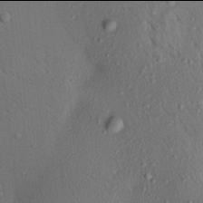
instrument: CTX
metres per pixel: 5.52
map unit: Aa
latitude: 17.9906
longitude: -148.8380
